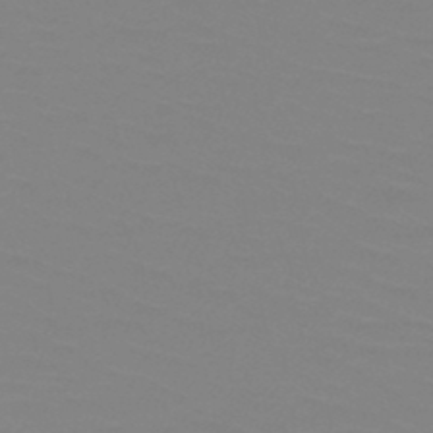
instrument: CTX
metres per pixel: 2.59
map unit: HNb
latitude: -47.8422
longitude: -48.4790
